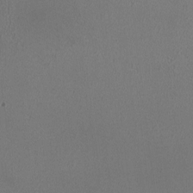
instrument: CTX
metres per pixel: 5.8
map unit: HNhu
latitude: -0.8786
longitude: -0.5545
